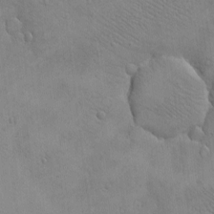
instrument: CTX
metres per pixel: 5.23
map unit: eHh
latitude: -8.9731
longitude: -68.8569
